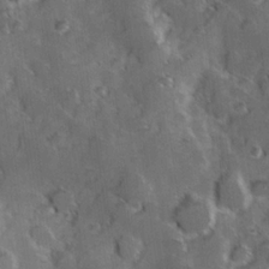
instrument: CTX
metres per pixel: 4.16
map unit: Hve
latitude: 24.1388
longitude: 146.9164
